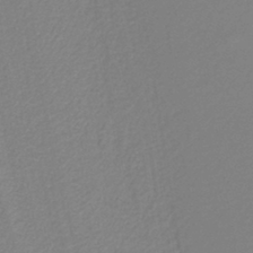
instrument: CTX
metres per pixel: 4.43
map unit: lHb
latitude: -42.5951
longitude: 52.1794
